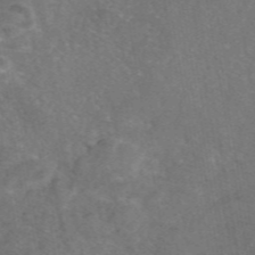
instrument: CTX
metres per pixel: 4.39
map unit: eAb
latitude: 47.3482
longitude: 109.3321
